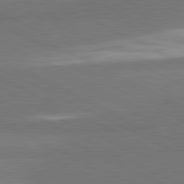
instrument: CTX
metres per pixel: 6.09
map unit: lApd
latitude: 81.4426
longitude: 157.6155
